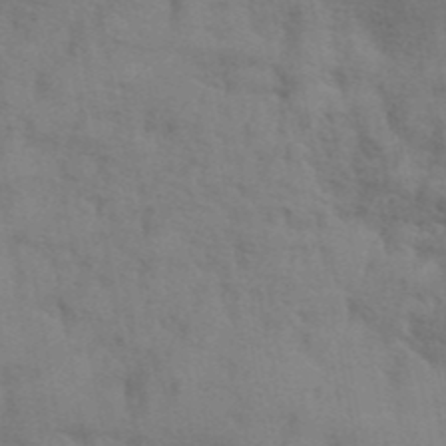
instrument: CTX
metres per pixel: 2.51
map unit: ANa
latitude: 42.5546
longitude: 54.4818
